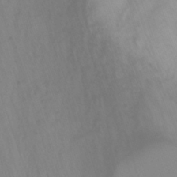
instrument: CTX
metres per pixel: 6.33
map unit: Nhu
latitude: -13.8611
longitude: -60.8191
